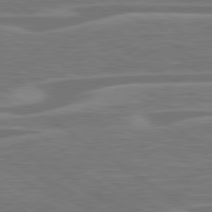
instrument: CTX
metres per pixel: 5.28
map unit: lApd
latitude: 79.8206
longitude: -127.0081
